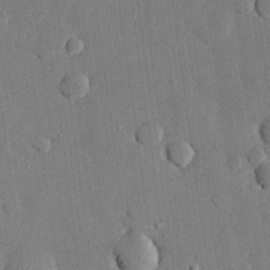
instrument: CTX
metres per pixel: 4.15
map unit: eHh
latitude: 27.6694
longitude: -79.1214
